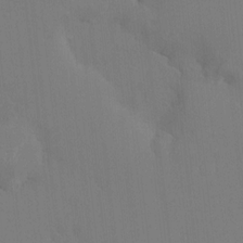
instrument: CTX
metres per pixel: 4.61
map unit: HNhu
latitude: 7.4804
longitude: 3.9745
